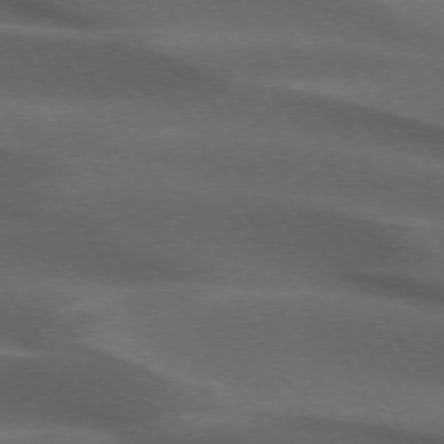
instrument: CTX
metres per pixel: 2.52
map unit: lApd
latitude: 73.1593
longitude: -52.0822
